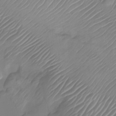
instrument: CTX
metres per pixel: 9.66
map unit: Nhu
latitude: -27.0675
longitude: -71.6127
